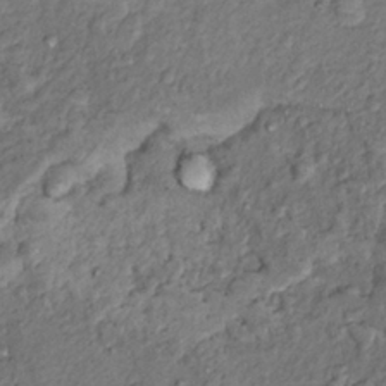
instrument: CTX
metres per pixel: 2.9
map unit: Hto
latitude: 14.6680
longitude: -30.0444
